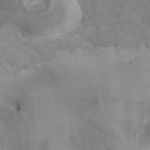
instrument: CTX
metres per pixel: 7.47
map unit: ANa
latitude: 41.3670
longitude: 34.1984
